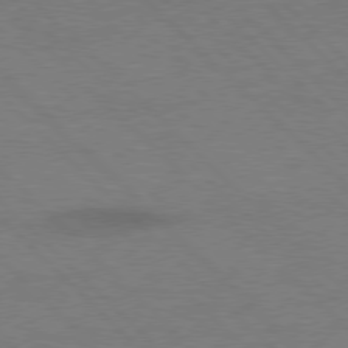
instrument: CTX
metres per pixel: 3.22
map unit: Hpe
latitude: 76.8758
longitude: -156.6490
